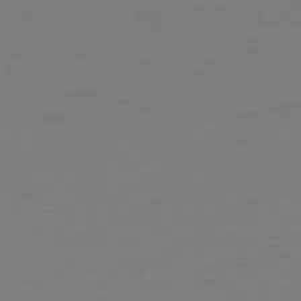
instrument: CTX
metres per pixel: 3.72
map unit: Ap
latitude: -78.3306
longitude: -76.7057
